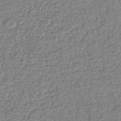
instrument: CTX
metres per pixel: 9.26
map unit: lHb
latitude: -40.0283
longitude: 71.1809
